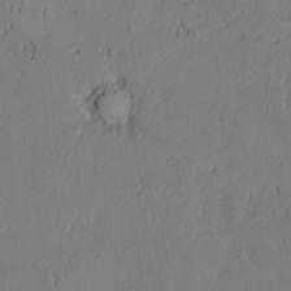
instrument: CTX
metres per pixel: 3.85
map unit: Htu
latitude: 2.3656
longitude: 149.6722
